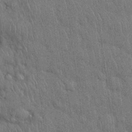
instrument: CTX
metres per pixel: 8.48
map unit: Nhu
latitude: 27.9339
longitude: -68.2334
